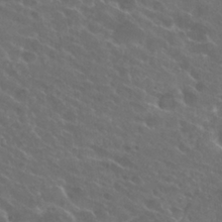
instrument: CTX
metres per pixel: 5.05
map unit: Hto
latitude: 25.4615
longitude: -39.4804
